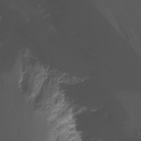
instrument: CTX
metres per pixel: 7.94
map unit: Nhu
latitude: -13.0109
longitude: -51.4426
